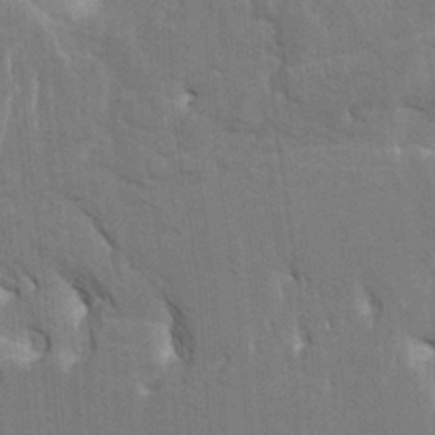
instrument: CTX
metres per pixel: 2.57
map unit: HNhu
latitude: 4.4601
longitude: -7.5182
